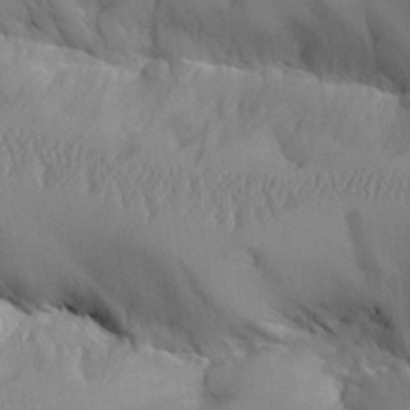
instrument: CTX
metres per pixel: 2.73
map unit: Aa
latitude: 26.1578
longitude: -129.2348
